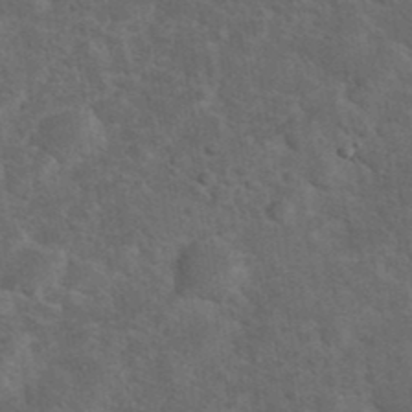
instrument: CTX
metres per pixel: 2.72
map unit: eHh
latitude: 37.6316
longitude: -66.7246
